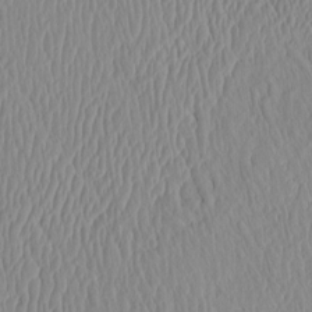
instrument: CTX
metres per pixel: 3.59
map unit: eHh
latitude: -4.1416
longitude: 15.5399
